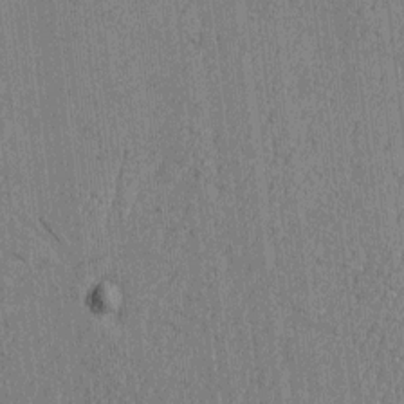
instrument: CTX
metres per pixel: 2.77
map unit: Htu
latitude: -6.2928
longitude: 176.3306
